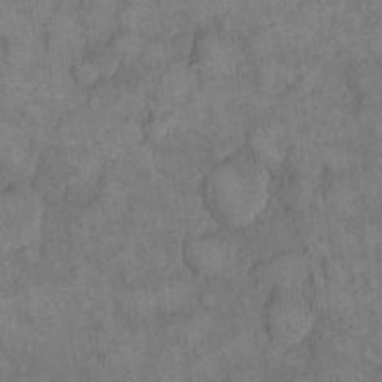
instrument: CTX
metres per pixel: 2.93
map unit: eHh
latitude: 14.4223
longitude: -65.5938
